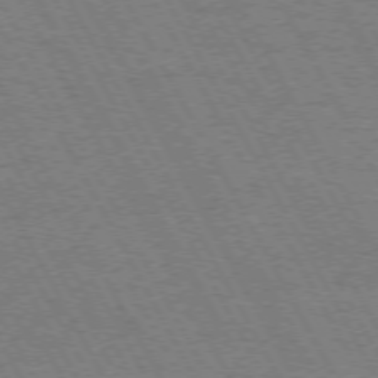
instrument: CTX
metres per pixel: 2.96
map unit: Hpe
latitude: 72.4223
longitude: -128.4412
